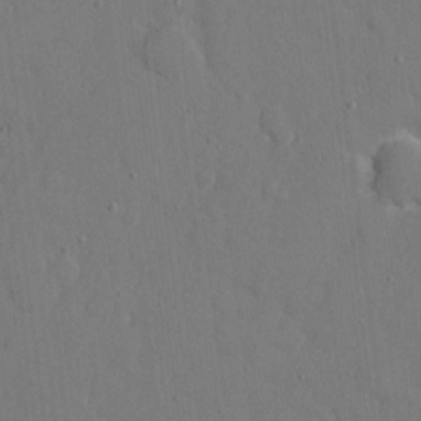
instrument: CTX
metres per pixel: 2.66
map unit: eHh
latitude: 6.3278
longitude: -68.1956
